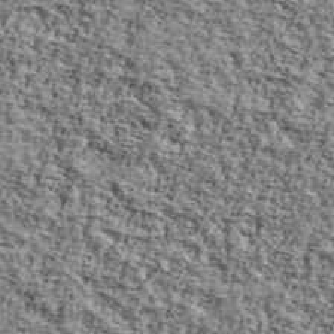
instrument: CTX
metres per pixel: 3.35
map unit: Ave
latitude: 42.2145
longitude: -110.2901
